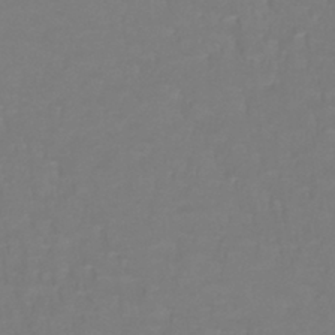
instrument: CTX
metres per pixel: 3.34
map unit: lHb
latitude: -42.2550
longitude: 56.9164
